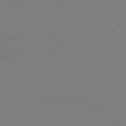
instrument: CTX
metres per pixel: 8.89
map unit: Ap
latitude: -77.7289
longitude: -84.7246
